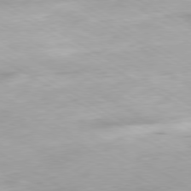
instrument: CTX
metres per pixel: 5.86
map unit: Hpe
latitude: -80.4629
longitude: 20.5384
